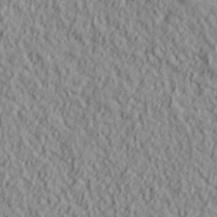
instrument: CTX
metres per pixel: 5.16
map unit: lHvf
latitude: 38.9514
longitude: -90.0633
